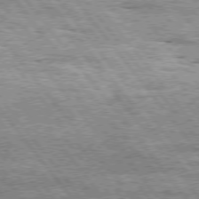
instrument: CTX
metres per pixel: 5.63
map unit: Hpe
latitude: 75.2915
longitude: -156.5545
